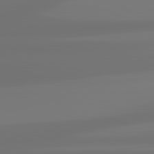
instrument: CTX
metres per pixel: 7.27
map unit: lApd
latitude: 83.0836
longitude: -131.1593
